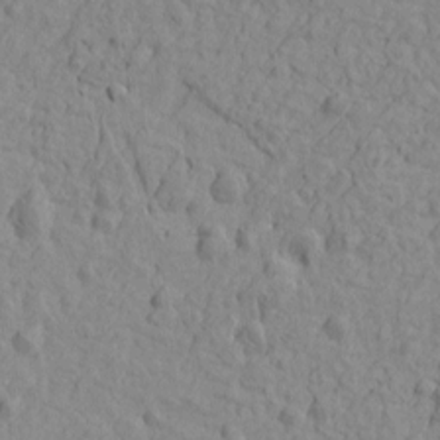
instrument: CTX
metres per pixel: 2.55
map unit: Htu
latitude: -2.0661
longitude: -175.5371
